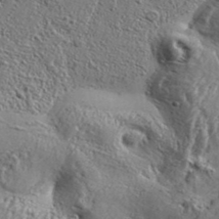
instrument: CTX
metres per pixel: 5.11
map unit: Aa
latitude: 33.7072
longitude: -135.1781
